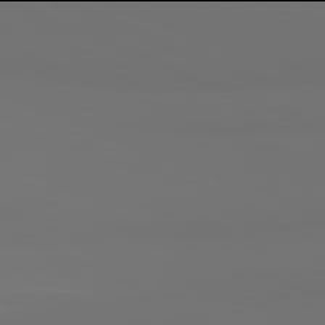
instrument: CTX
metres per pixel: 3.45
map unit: lApd
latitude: 81.9906
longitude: 155.1053
